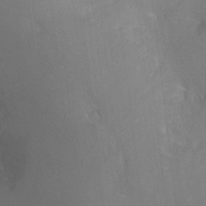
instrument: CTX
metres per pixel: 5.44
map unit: Nhu
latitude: -6.1794
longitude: -47.8017
